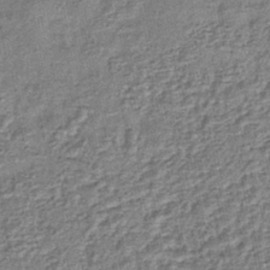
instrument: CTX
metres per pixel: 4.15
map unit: lHb
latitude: -43.0486
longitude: 79.2942
